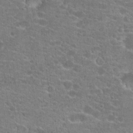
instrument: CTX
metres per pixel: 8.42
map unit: Hto
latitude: 20.7247
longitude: -42.9514
